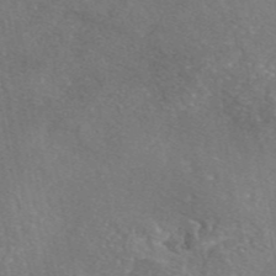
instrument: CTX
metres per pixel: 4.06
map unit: eAb
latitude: 46.4034
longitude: 110.9163
